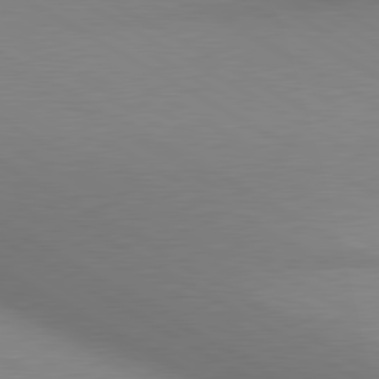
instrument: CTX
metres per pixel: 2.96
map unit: lApd
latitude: 80.2900
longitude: 130.1039
